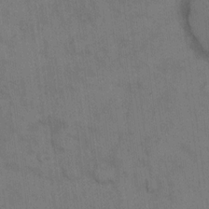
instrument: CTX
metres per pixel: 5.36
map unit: eHh
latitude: 14.3657
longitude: -62.7436
